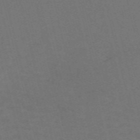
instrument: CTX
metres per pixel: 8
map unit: Nve
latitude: -59.3320
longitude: 63.2376
